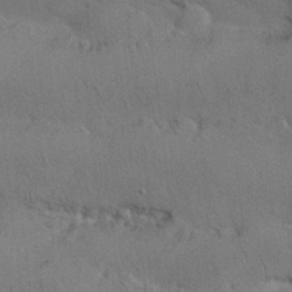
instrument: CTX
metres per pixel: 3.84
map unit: Nhu
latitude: 26.2523
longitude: -71.3104
